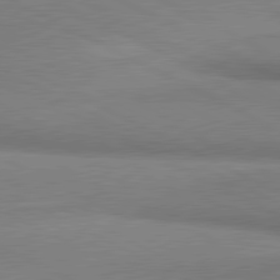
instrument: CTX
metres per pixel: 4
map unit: lApd
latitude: 80.9514
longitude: 165.1431
